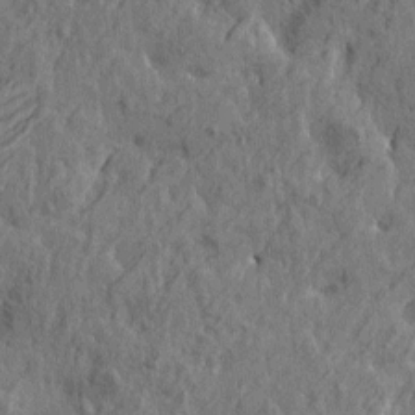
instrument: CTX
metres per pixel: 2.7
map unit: Htu
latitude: -6.1417
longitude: 179.6344
